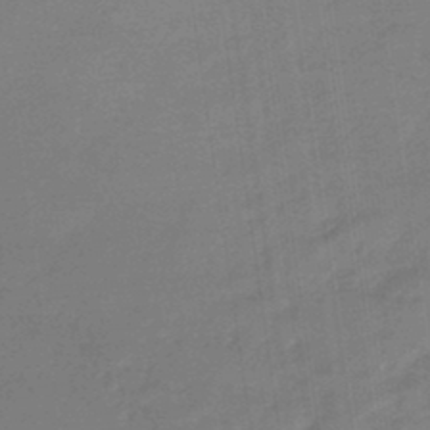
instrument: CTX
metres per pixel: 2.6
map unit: eHb
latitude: -45.2565
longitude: 86.2551
